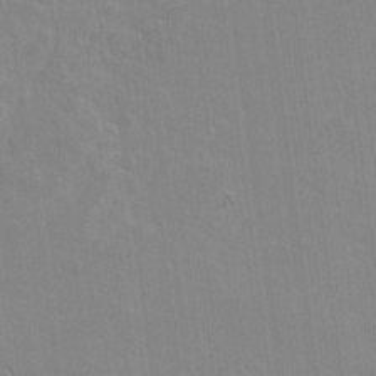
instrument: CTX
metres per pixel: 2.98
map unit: lAvf
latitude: 16.1011
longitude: -128.4223
